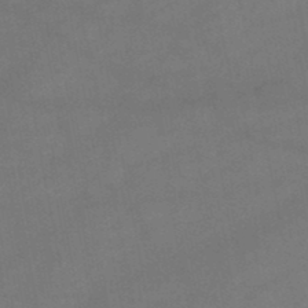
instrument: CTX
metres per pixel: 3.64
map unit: lHb
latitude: -47.1809
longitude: 62.2928
